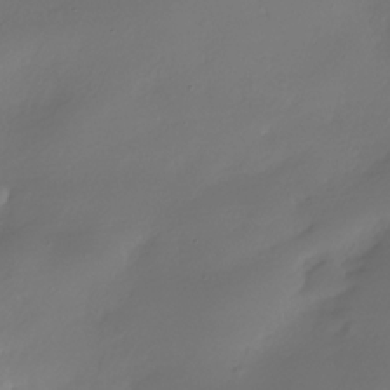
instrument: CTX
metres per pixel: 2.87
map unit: Hve
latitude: -31.1620
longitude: 94.5762
